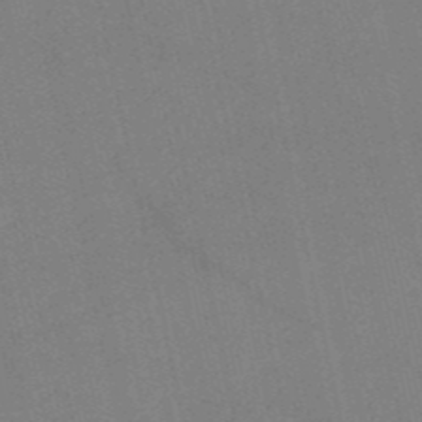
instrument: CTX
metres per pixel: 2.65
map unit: HNb
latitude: -51.8422
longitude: -50.8569
